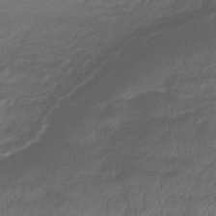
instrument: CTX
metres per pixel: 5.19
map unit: lHb
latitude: -39.0676
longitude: 75.1809
